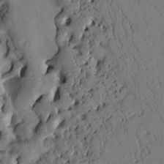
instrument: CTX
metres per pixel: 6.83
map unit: Htu
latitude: 2.9891
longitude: 178.8030
